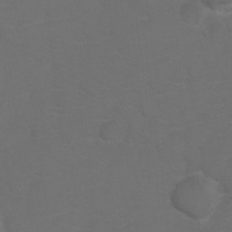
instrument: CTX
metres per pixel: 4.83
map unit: Hto
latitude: 5.8205
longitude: -30.8191
